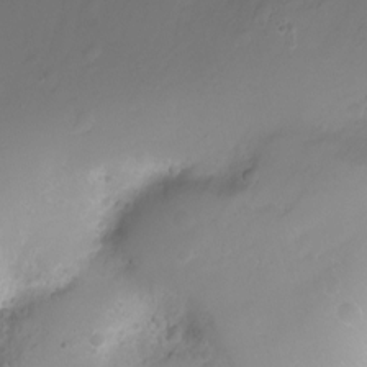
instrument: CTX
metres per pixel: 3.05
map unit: Ht
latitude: -1.8990
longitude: -29.4993
